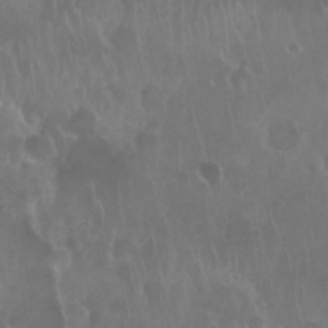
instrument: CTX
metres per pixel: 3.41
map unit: Nhu
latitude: 28.2522
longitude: -62.2712
